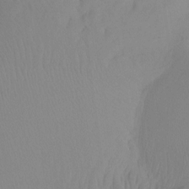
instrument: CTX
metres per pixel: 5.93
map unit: Ht
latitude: -15.6533
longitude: -43.0459
